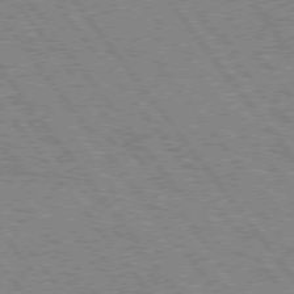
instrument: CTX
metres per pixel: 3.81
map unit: Hpe
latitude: 75.3671
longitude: -149.3293
